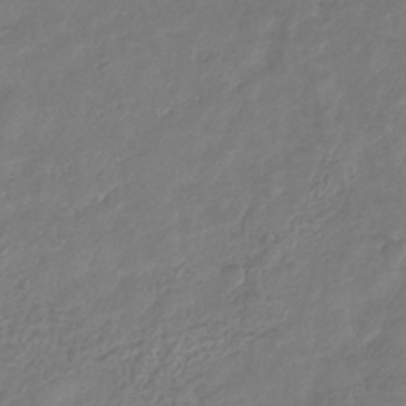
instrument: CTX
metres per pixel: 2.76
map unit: eHb
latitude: -31.7099
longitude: 73.2754
